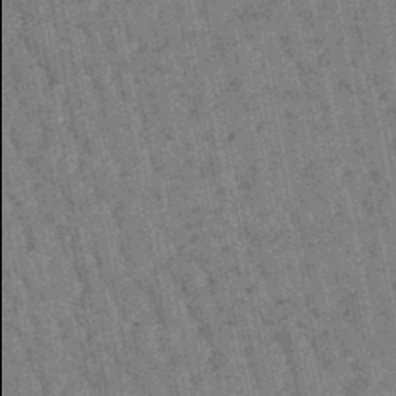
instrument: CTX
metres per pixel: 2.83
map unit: lHb
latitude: -47.6533
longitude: 78.0094
